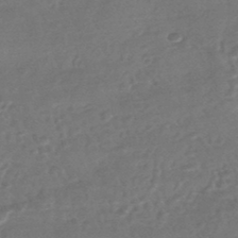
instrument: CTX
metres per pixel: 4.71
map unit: HNhu
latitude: -44.2740
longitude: 92.5007
